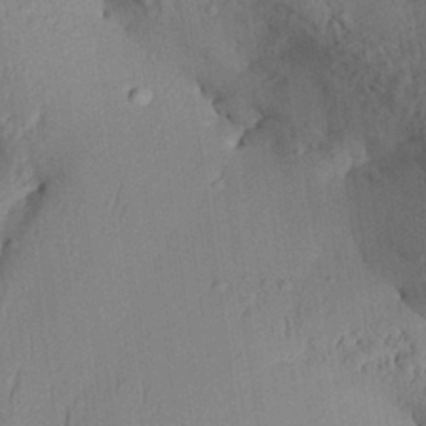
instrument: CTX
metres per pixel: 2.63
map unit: Aa
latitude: 30.2334
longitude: -132.7624
